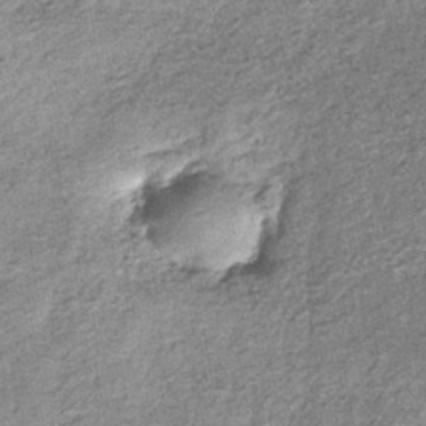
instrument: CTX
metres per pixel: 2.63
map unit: lHb
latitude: -38.6896
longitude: 67.8234
